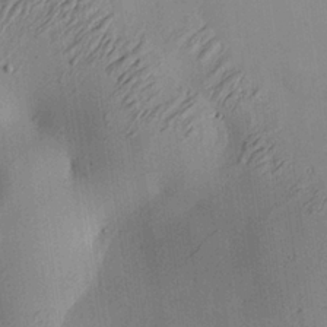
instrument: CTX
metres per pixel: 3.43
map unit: Aa
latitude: 26.8569
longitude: -130.3846
